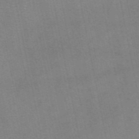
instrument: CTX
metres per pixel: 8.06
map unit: eAb
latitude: 48.1389
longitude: 103.4832
